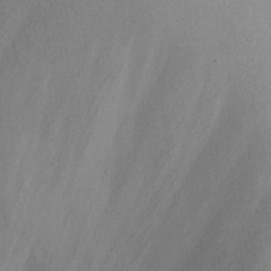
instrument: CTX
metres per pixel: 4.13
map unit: eHh
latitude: 22.2900
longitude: -66.1011
